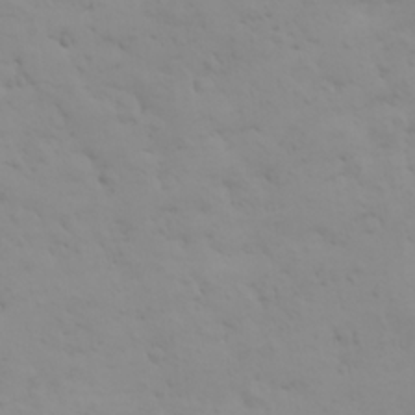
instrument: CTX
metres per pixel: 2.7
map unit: HNhu
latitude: 6.9136
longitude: 14.1417
